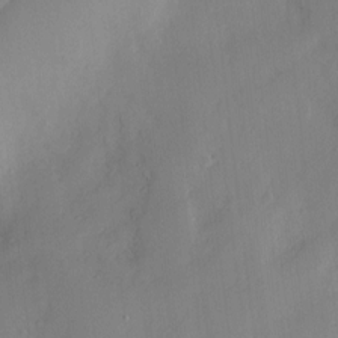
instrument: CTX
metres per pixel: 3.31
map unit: Htu
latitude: -8.3873
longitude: 176.1984
